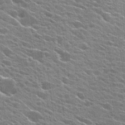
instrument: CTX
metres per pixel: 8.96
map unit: Hto
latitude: 25.0080
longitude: -42.3089
